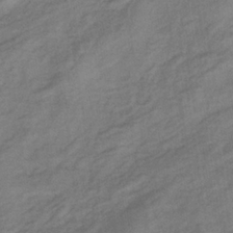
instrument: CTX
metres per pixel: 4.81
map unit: lHb
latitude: -33.8989
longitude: 65.2754
